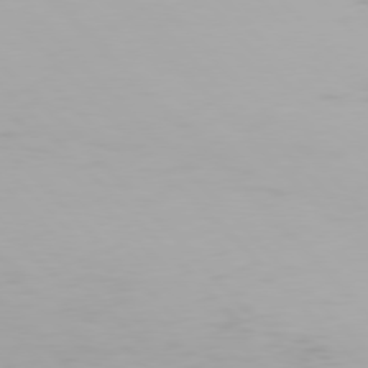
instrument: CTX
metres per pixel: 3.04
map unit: Hpe
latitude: 77.4804
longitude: -166.6301
